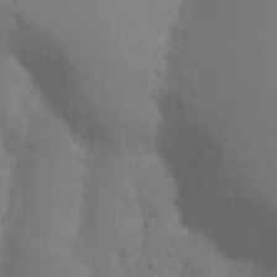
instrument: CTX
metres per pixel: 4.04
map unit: Nhu
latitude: 19.7638
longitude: -73.4994
